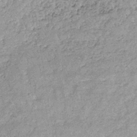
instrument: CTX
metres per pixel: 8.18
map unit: lHb
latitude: -36.1039
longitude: 65.7667
